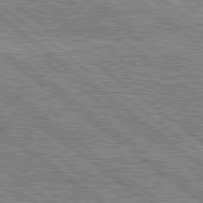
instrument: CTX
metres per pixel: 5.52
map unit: Hpe
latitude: 78.4034
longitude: -121.1970
